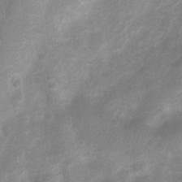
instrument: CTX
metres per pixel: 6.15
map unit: Nhu
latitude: 7.1592
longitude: -23.1025
